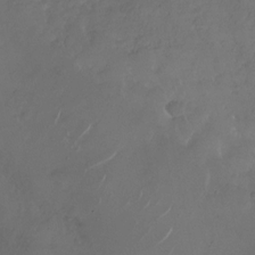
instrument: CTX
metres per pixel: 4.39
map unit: Nhu
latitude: -28.2740
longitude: -70.8380
